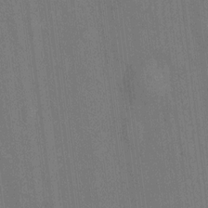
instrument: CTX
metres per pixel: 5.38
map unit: Hto
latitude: -10.2173
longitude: -36.2712
